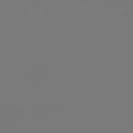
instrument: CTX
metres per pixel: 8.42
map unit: lApd
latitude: 80.4034
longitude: -148.1956
